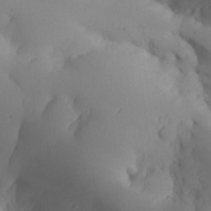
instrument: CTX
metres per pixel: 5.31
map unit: Aa
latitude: 26.5546
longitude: -128.5168
